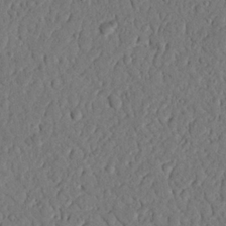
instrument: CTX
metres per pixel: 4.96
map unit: Nhu
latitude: 20.8002
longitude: -77.6882
